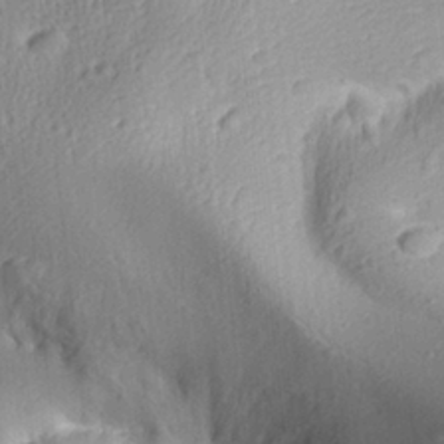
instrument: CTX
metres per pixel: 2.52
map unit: Aa
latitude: 29.5560
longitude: -136.0633
